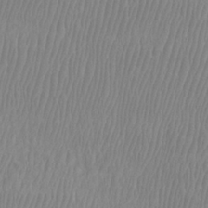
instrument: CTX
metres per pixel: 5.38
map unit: Htu
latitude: -8.7085
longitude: -75.0270
